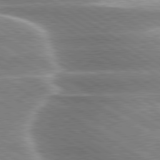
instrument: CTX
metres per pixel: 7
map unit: lApd
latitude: 80.0444
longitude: -120.1578
